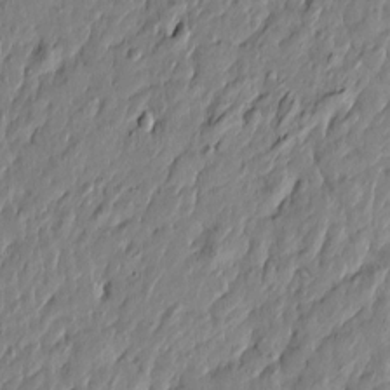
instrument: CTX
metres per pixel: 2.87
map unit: Htu
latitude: -5.6344
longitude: 178.1417
